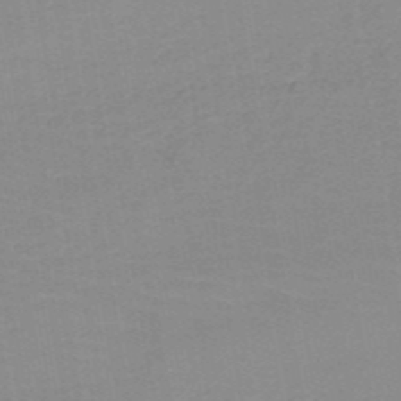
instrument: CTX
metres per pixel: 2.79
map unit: HNb
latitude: -49.6533
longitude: -48.9514
